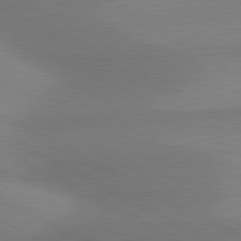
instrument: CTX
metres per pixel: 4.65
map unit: lApd
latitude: 80.6679
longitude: 129.1620
